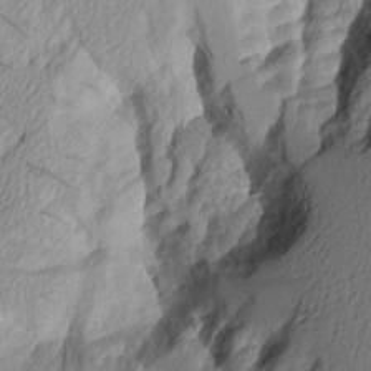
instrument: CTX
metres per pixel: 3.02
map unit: Aa
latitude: 10.3090
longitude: -126.7813
